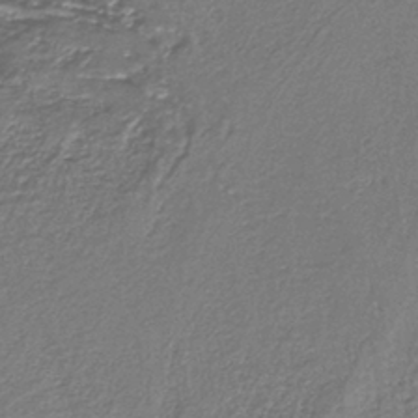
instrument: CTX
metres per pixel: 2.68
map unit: eAb
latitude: -38.8408
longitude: 51.3699
